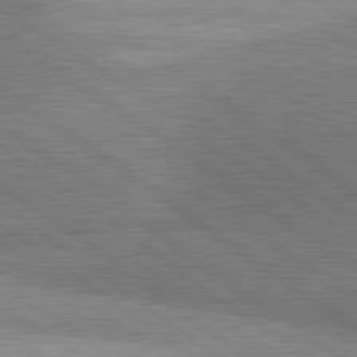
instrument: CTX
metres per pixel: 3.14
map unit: lApd
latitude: 81.3859
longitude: 141.2754
